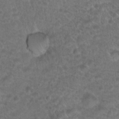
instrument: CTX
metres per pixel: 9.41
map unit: Hto
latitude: 19.0080
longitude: -40.5545
